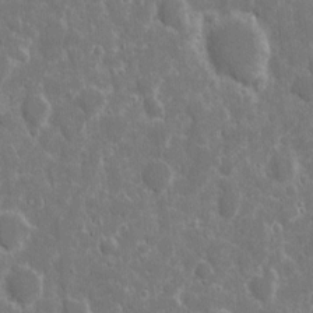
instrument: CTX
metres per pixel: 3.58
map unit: eHh
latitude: 7.9150
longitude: -70.1578
